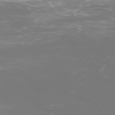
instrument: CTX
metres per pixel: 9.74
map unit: Ap
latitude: -75.6344
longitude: -76.6679
